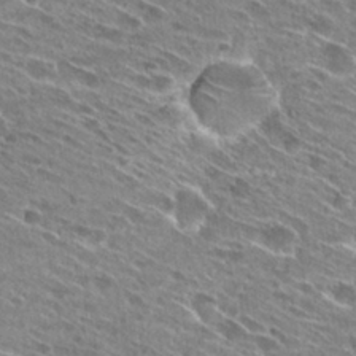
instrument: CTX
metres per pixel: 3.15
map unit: Hto
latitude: 27.4427
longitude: -44.0255
